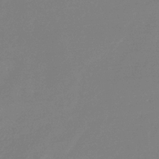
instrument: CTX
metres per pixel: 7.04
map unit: eHb
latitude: -31.1431
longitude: 72.7652
